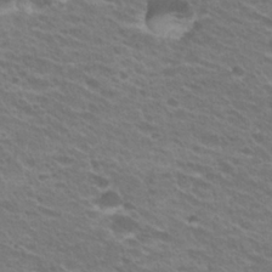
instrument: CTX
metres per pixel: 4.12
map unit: Hto
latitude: 25.7827
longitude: -29.9906
